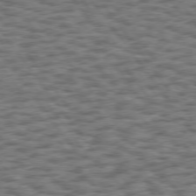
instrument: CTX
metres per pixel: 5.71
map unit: Hpe
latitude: 75.2348
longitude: -134.2522
